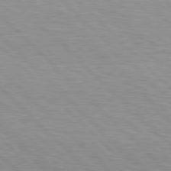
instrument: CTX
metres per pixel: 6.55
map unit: Hpe
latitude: 78.1011
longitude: -138.6679
